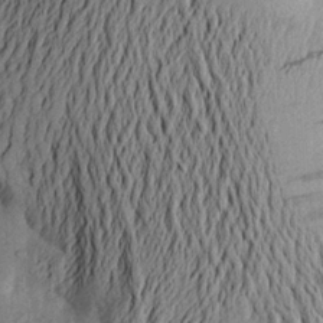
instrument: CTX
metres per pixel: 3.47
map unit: Aa
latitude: 23.9717
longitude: -150.3278
